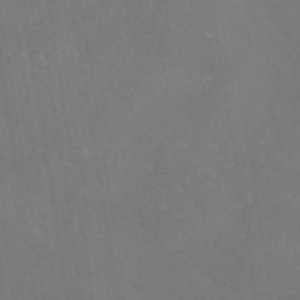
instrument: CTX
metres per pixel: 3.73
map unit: eAb
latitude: 46.6113
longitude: 111.4076
